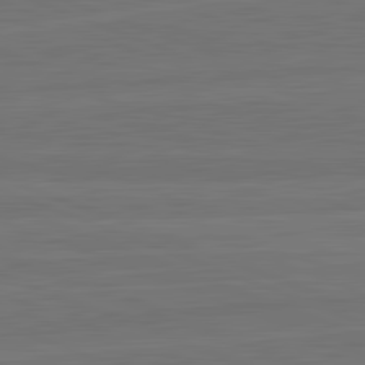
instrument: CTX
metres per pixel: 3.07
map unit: lApd
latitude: 82.4034
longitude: -179.1215
